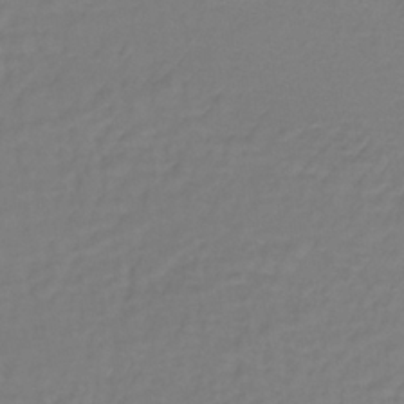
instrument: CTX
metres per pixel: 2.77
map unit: lHb
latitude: -35.4076
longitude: 64.2551
